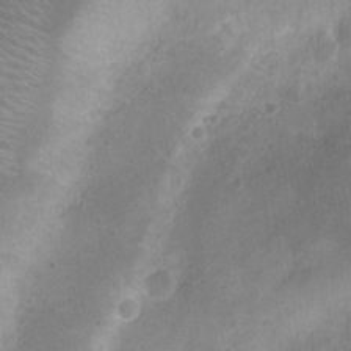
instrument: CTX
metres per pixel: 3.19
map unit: Ht
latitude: -5.8611
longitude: -19.3292
